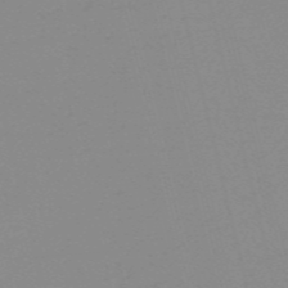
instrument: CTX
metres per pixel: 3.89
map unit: HNb
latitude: -56.1039
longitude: -42.6113
